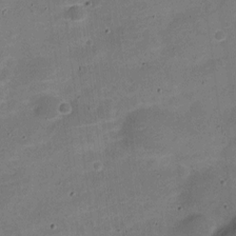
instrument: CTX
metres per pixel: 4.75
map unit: Nve
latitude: -21.7666
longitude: 104.6896
